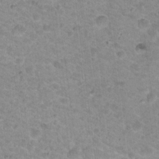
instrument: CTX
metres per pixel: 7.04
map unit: Nhu
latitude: 18.6112
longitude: -31.7072
